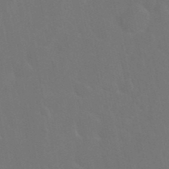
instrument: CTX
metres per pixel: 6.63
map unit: Nhu
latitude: 27.7450
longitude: -61.9528
